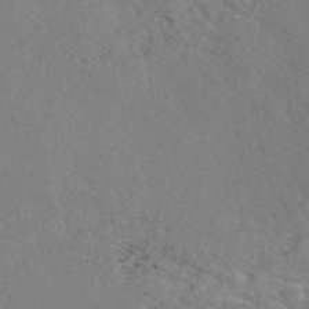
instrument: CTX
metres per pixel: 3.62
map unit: eAb
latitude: 46.9136
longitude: 112.7085
